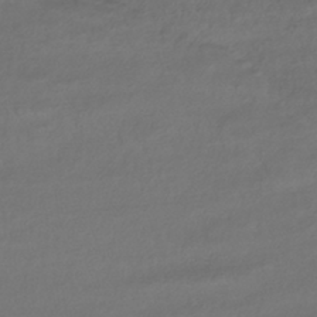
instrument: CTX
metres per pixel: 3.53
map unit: HNhu
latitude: -43.1620
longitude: 102.6141
